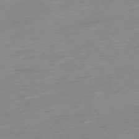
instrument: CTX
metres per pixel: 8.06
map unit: Hpe
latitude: -76.0661
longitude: -15.2348
